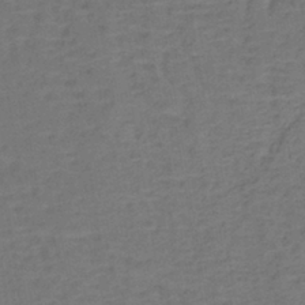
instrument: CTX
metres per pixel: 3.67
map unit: lHb
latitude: -39.8234
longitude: 59.3887
